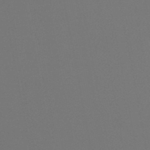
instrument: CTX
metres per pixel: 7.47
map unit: lHb
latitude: -47.4832
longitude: 68.8597
